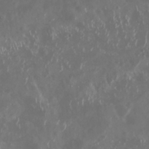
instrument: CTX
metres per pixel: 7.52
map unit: Nhu
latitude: 29.4048
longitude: -58.5357
